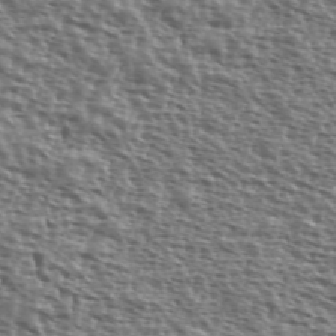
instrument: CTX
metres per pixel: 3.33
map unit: Ave
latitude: 39.5182
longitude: -111.7261
